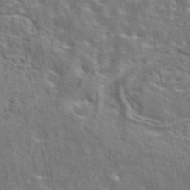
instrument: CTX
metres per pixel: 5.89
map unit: eAb
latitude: 43.8206
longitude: 113.4077
